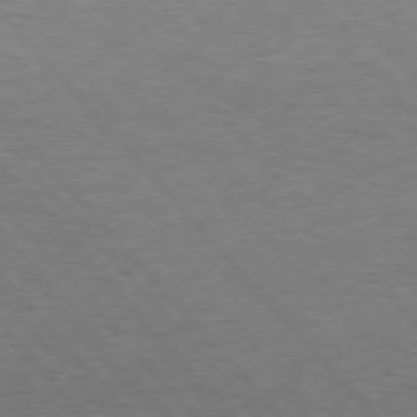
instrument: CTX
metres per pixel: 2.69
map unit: Hpe
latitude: 76.8191
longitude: -157.3859
